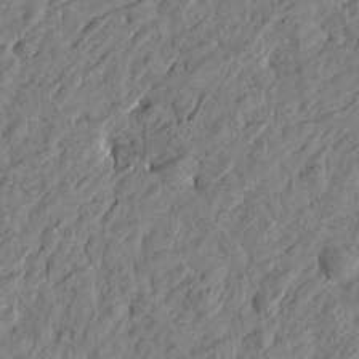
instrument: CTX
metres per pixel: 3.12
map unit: Htu
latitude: -2.7652
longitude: -179.4805
